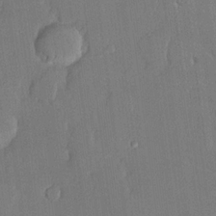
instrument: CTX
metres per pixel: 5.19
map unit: lHvf
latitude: 20.9325
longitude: 146.5573
